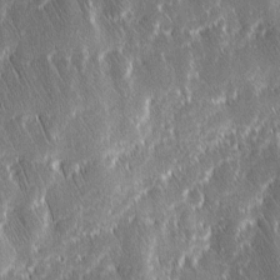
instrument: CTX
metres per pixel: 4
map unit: Ave
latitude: 9.3860
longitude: -104.7058
